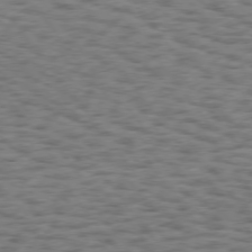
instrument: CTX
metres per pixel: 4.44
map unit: Hpe
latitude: 75.1025
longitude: -134.8002
